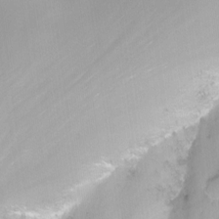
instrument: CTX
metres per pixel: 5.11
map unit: Nhu
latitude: -12.8219
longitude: -58.2334
